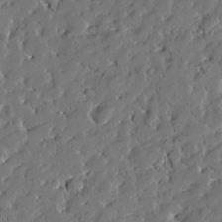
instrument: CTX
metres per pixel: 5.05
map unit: Htu
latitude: -4.0094
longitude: 174.7463
